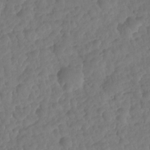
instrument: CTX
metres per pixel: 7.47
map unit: HNhu
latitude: -24.8219
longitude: 50.1795
